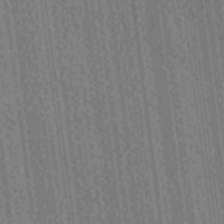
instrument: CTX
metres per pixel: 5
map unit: Ave
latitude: -7.1998
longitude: -123.4615
